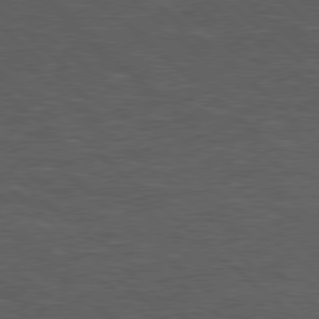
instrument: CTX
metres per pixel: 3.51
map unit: Hpe
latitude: 78.2145
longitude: -153.8961
